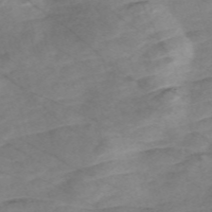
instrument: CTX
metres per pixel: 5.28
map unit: Nve
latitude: -58.0094
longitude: 61.2943
